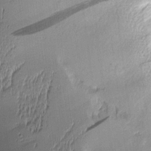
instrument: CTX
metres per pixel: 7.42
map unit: Aa
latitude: 9.1025
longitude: -128.9702
